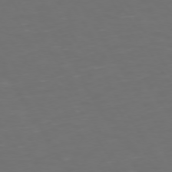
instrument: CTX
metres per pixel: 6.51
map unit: Hpe
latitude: 72.2334
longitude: -126.7435
